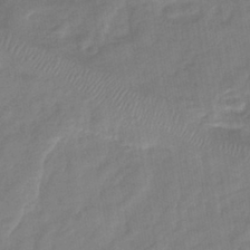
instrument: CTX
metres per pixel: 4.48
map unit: lHb
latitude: -41.8233
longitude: 81.4077
